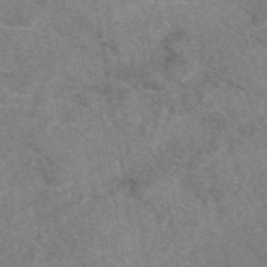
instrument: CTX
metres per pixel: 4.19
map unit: eAb
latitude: 48.6679
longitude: 111.1242
